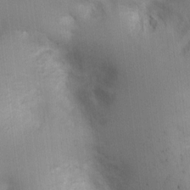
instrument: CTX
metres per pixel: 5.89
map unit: Nhu
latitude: 2.5734
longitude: -16.6679
